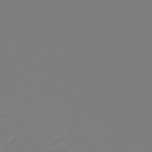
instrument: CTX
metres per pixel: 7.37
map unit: lHb
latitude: -45.4077
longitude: 64.0283
